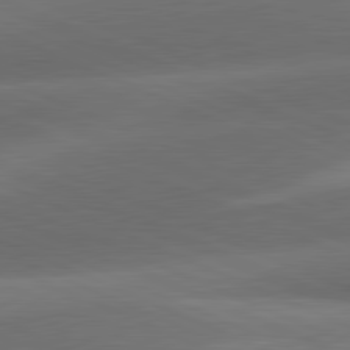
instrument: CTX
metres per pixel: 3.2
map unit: lApd
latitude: 81.4804
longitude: 132.4440
